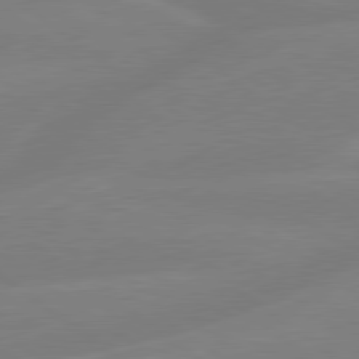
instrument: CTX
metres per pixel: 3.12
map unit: lApd
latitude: 79.4427
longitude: -148.5357
